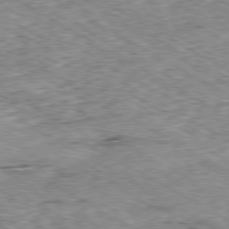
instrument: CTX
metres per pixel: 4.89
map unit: Ap
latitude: -80.3495
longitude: -50.4790
